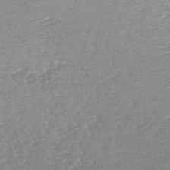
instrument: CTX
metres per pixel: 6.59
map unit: HNb
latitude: -49.2565
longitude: -51.9150
